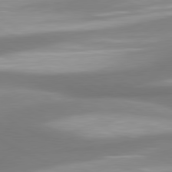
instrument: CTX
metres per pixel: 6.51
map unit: lApd
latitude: 80.4034
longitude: 177.9745
